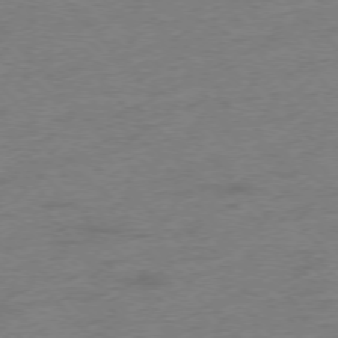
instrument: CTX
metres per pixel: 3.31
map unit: Hpe
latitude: -76.3117
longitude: -11.5938
